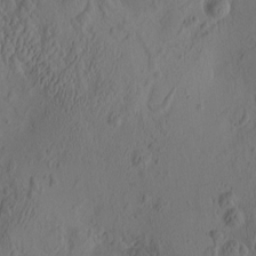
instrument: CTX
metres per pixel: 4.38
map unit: eHh
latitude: -0.8030
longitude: 15.2754
